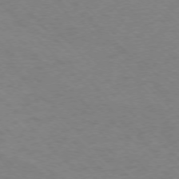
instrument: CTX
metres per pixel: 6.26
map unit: Ap
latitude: -76.0661
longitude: -78.7624
